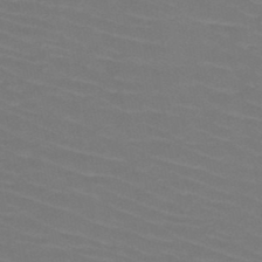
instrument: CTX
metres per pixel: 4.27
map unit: HNb
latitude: -47.4454
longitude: -45.4048
